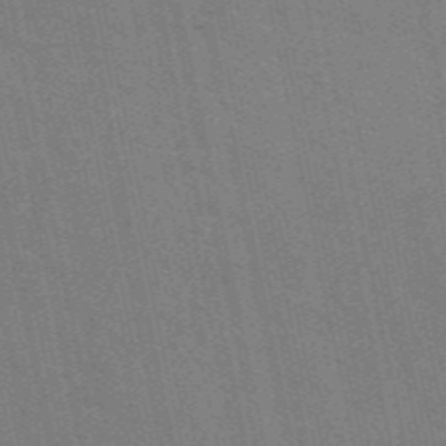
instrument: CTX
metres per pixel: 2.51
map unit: ANa
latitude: 48.4790
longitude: -75.9717
